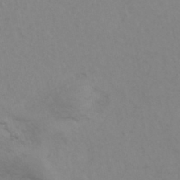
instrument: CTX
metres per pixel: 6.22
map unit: HNhu
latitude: -43.4265
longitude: 90.1606
